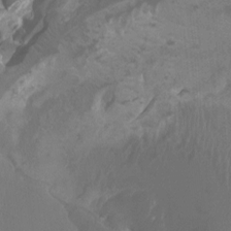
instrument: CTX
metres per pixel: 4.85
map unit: Ht
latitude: -0.2740
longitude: -17.6127
